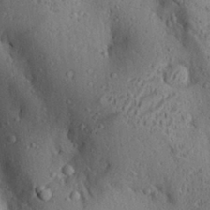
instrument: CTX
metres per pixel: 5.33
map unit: Aa
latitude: 28.6301
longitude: -131.2159
